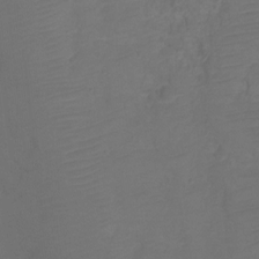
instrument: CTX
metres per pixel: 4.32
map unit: Ht
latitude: 1.8961
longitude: -34.1766
